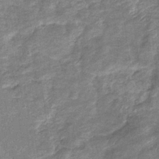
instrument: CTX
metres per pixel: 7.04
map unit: eHb
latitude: -37.4265
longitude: 77.2565
